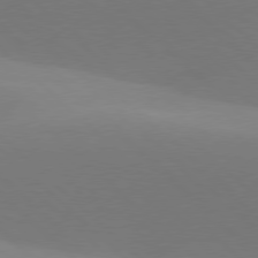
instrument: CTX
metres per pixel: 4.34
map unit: lApd
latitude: 77.7827
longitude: -51.4237
